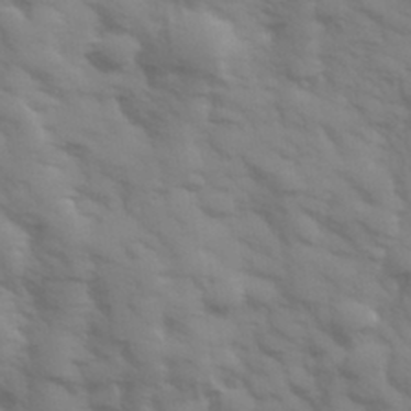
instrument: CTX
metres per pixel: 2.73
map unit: Hve
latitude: 32.6302
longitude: 150.3684
